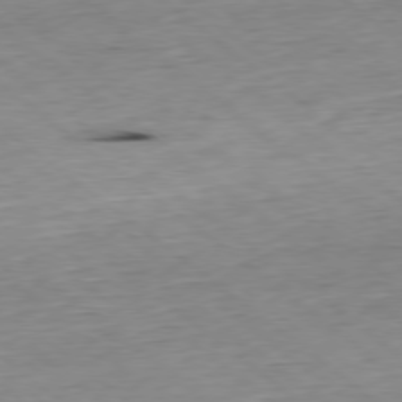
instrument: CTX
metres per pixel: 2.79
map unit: Hpe
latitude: -78.7274
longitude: 11.4832
